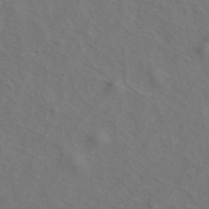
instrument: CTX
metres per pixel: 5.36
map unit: ANa
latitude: 44.1955
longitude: 27.4454
